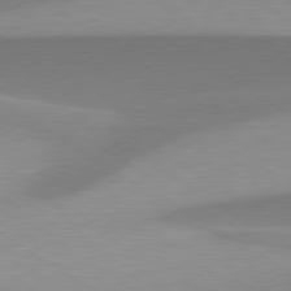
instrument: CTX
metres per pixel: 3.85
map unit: lApd
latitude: 79.8584
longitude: -95.6883
